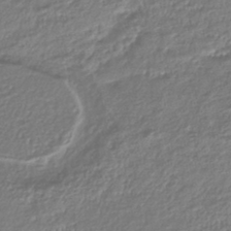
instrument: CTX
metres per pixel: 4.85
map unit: lHb
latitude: -43.6343
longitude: 68.9919
